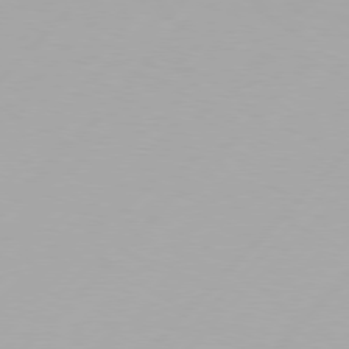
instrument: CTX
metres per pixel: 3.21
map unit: Hpe
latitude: 77.2348
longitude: -137.7450
